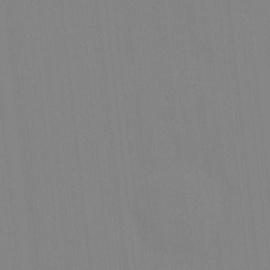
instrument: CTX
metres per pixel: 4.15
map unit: Ave
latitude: 3.6316
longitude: -112.9514
